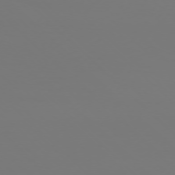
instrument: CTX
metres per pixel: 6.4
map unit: Ap
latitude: -76.4629
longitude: -81.5749
